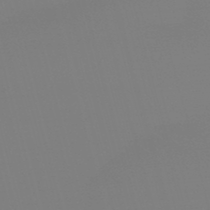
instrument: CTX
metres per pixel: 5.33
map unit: eHb
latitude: -50.2928
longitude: 68.6707
